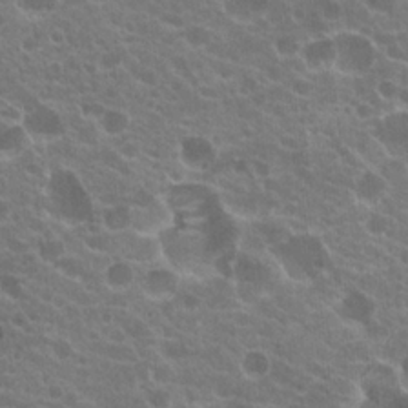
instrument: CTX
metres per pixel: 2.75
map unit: Hto
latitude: 20.5357
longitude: -35.4237
